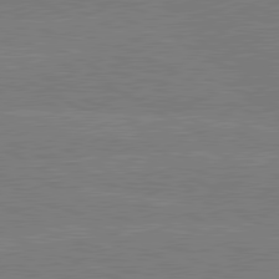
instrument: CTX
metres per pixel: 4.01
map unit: lApd
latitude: 80.6301
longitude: -126.8191
